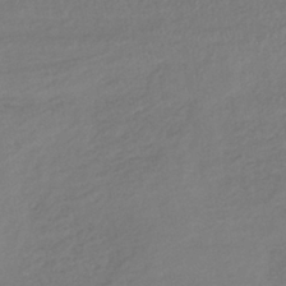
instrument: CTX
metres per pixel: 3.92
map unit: lHb
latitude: -38.0094
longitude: 70.8597
